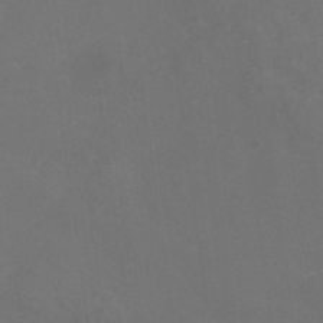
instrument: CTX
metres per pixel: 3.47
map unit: Nhu
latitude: -15.7667
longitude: -55.9150
